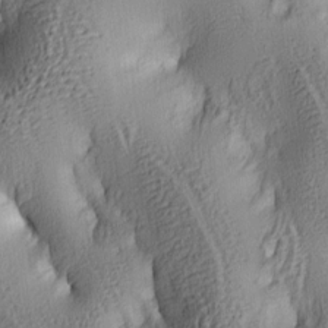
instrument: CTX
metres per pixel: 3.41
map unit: lAa
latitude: 5.0458
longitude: -113.4048
